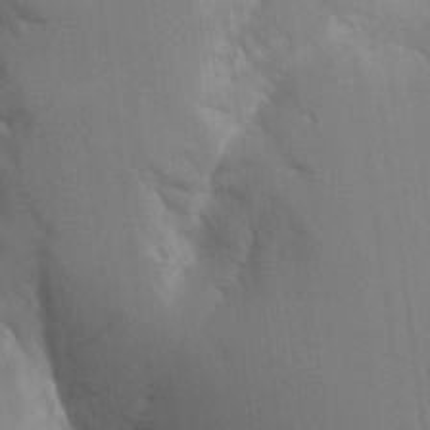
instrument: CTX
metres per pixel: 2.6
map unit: Aa
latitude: 16.4790
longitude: -149.0458
